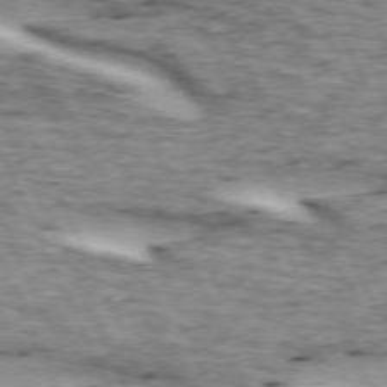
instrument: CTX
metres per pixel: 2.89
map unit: lApd
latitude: 72.9703
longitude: -54.5357
